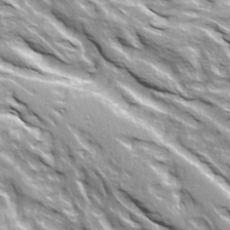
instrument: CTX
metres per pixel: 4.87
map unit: Ave
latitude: 21.2348
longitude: -134.7435
